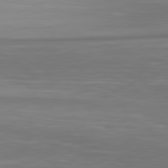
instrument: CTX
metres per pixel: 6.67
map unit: Hpe
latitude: 77.9717
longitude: -171.2159
